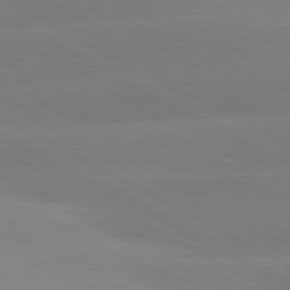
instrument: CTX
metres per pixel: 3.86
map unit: lApd
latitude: 80.8002
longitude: -153.4805
